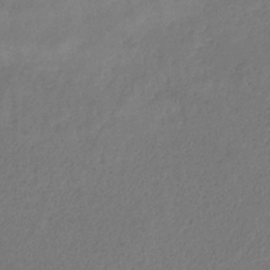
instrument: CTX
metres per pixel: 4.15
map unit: HNb
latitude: -32.7841
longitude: 55.6155
